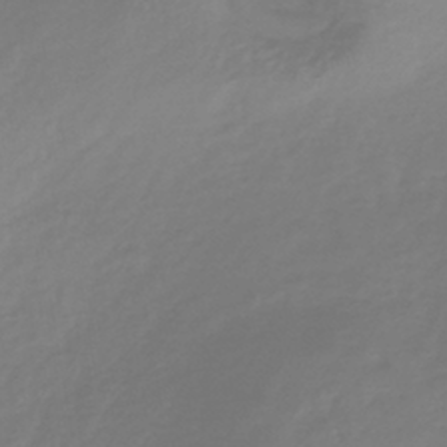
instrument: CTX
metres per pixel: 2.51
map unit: lHb
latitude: -40.6140
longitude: 72.1983
